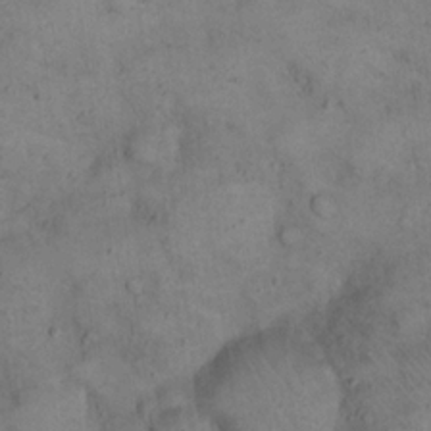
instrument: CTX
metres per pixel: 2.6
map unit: eHh
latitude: 21.4238
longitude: -60.2144
